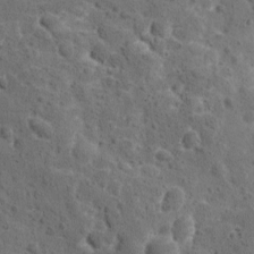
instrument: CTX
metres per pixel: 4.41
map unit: Ave
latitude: 10.9136
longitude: -105.8017
